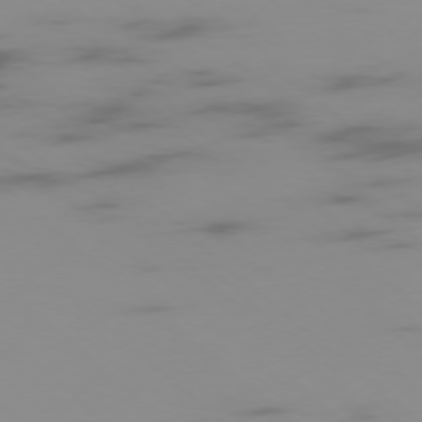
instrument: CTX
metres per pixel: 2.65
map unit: Ap
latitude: -77.1620
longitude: -67.2725
